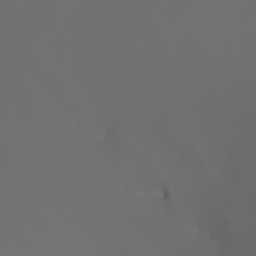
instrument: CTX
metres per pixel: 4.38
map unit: Nhu
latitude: -7.4643
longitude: -85.5182
